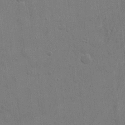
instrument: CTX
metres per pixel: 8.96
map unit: eHh
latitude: 21.5182
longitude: -62.4223
